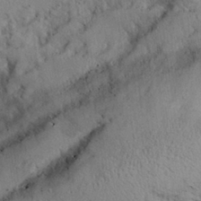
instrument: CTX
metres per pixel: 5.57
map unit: Aa
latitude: 27.7639
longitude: -134.2522
